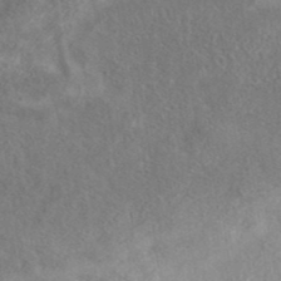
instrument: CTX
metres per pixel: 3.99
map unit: eAb
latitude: 40.7624
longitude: 103.3699
